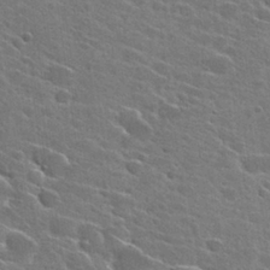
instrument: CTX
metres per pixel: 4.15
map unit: Hto
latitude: 27.3293
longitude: -45.2159
